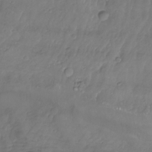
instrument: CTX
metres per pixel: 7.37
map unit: Aa
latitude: -10.8030
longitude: -68.9513
